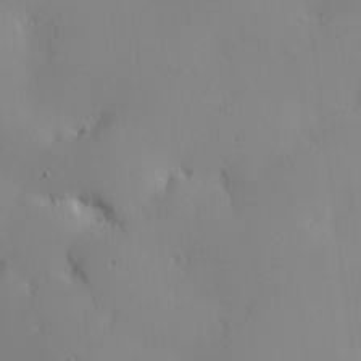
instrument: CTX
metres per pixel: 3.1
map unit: Ave
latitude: 12.1011
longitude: -101.3482
